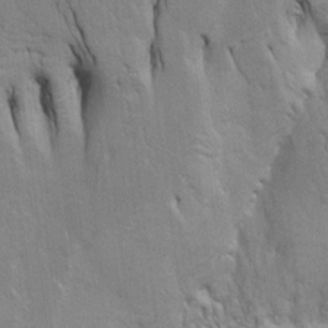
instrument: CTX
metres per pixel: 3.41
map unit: Htu
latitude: -4.6707
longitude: 151.1431
